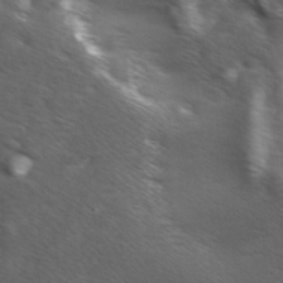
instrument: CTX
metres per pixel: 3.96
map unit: Ave
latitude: 1.2348
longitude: -113.0458
